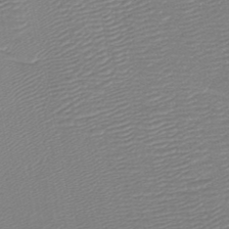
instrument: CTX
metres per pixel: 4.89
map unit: HNb
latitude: -49.0109
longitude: -51.8961
